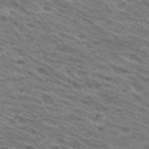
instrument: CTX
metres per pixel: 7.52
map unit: Hto
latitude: 30.9703
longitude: -46.2334
